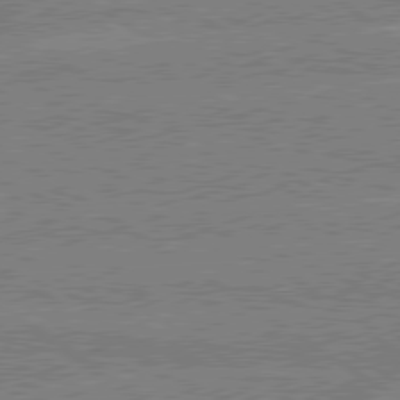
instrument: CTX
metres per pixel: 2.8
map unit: lApd
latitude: 79.2348
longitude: -133.1970
